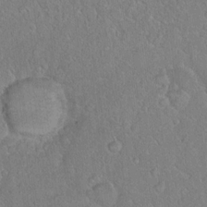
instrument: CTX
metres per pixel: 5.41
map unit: Hto
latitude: 14.8758
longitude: -40.1010
